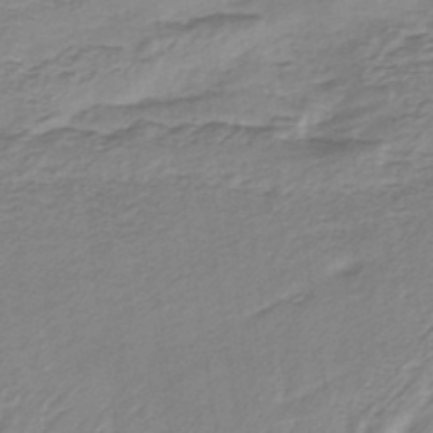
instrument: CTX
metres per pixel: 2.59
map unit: HNb
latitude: -44.1417
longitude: 52.4251
